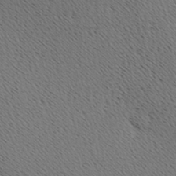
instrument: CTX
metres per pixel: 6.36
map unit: Hve
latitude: 3.2159
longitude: -124.9702
